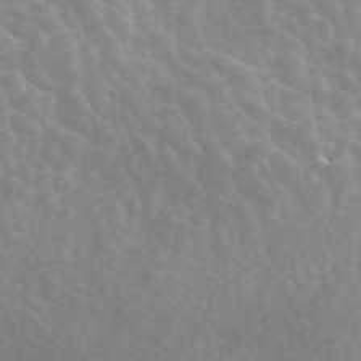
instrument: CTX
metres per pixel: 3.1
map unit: ANa
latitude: 45.0458
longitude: 26.8785
